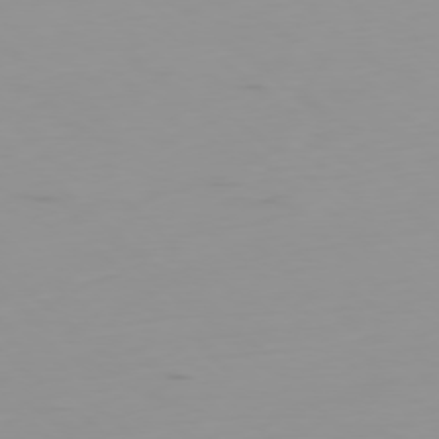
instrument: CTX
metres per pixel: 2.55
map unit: Ap
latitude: -78.5007
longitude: -64.2522
